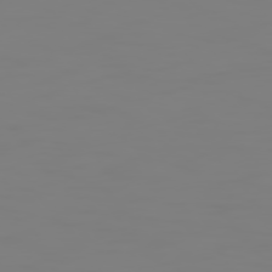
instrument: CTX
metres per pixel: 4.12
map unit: Hpe
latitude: 75.0458
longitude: -127.7261
